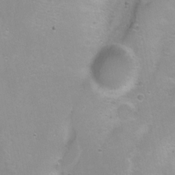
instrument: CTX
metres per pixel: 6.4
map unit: Ht
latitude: 0.5734
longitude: -45.8016
